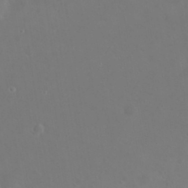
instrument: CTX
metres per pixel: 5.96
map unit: Nhu
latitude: 23.7638
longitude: -62.3845
